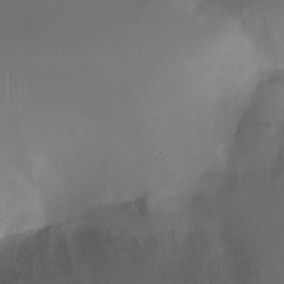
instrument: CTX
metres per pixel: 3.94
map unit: Ht
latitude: -8.5196
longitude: -28.8380
